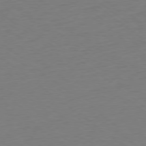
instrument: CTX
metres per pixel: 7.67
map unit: Ap
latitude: -78.7652
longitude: -68.6869
